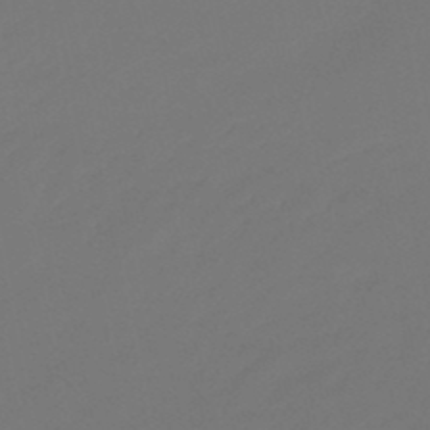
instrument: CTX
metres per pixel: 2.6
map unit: eHb
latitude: -47.1809
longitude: 86.1984
